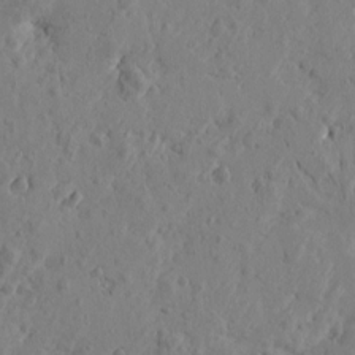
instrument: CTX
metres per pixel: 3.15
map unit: Htu
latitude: -1.4266
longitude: -177.2915
